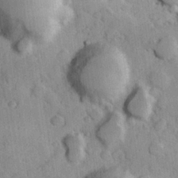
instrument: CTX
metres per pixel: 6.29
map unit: Hve
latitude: 23.9150
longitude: 148.0094
